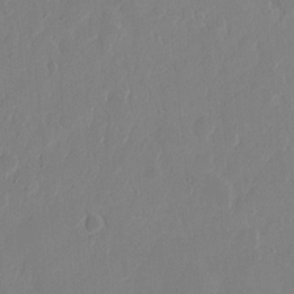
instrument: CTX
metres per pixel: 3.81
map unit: eHh
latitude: 10.2334
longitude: -67.8583
